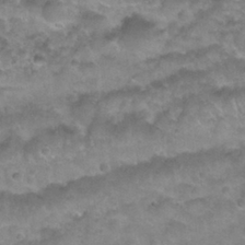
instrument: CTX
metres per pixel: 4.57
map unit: Nhu
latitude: 27.4238
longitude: -53.7828
